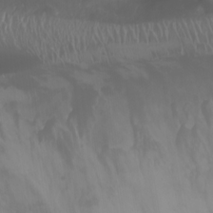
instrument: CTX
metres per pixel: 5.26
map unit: Nhu
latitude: -13.8045
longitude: -63.1592
